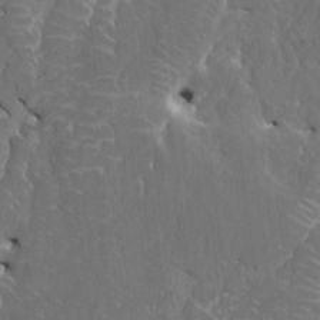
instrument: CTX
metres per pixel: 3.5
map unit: HNhu
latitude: 4.2522
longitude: 7.6155
